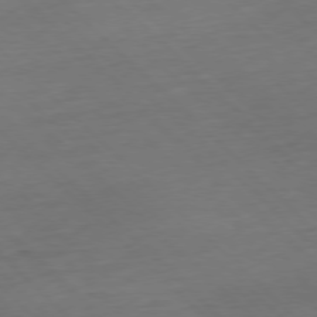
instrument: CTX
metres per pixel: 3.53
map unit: Hpe
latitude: -77.7289
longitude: 13.2565
